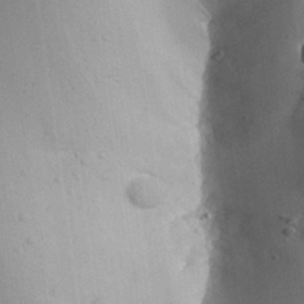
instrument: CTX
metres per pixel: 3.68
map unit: Aa
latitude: 27.4615
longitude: -128.7813
